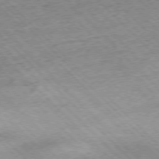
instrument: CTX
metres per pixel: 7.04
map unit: Hpe
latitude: -77.0864
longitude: -15.3860
